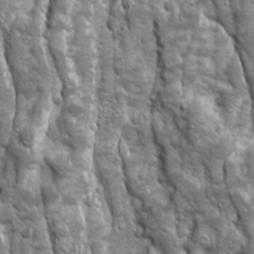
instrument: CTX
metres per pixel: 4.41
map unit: Ave
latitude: 16.4601
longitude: -133.6694
